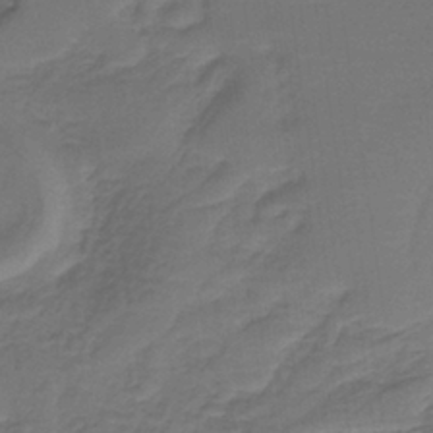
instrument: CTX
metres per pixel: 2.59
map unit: HNb
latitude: -35.8422
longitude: 58.1794
